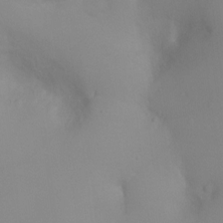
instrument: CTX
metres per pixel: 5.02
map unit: Ht
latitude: -8.0661
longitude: -33.4049
